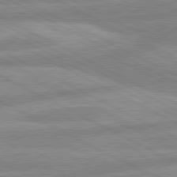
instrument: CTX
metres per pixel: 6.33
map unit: lApd
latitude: 80.5168
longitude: -169.6883
